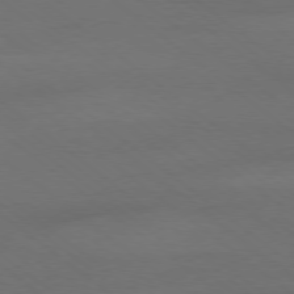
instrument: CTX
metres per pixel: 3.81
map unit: Ap
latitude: -78.9352
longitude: -56.3278
